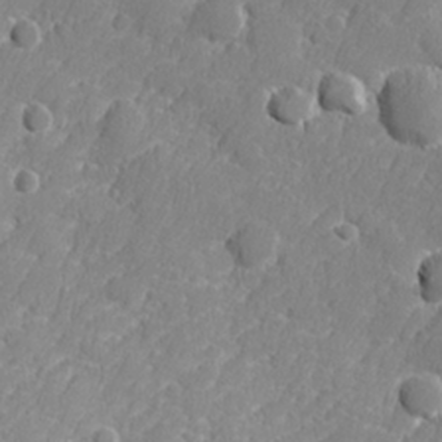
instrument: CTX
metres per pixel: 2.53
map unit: lHvf
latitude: 24.0822
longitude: 141.6344
